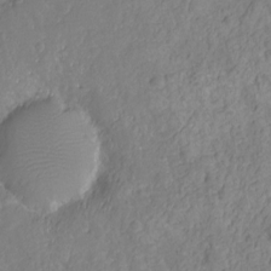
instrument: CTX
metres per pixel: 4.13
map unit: Nhu
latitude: -11.9178
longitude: -23.0269
